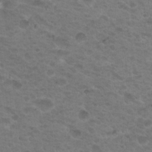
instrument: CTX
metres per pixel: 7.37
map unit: Hto
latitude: 18.5168
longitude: -31.9151
